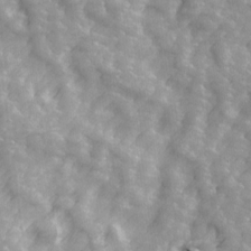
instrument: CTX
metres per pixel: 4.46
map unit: Ave
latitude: 13.7261
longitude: -104.8569
